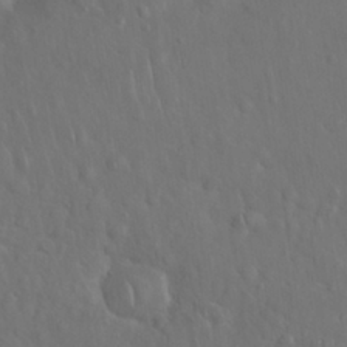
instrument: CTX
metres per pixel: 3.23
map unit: Nhu
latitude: 27.7639
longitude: -65.1781
